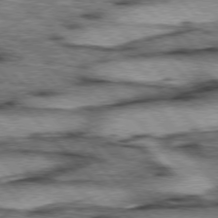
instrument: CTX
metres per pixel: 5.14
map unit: lApd
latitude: 76.1955
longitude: -50.1011
